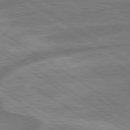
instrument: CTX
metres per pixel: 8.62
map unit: lApd
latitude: 79.4427
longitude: -172.3278
